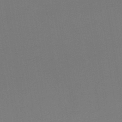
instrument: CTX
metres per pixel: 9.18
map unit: lHb
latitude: -48.6897
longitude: 67.8044
